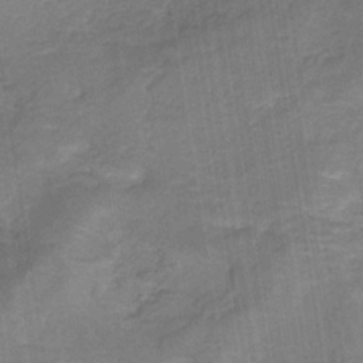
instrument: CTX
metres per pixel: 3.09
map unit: HNb
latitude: -35.0864
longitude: 54.4629
